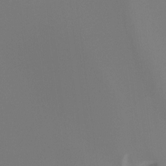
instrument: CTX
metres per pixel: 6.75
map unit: Ht
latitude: -15.7856
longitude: -42.6113
